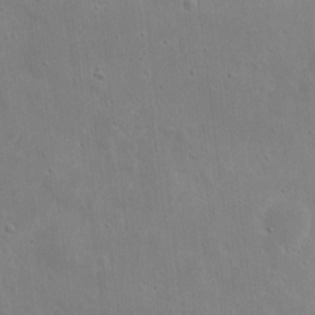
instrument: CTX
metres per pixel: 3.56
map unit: eHh
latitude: 8.7246
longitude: -72.5735
